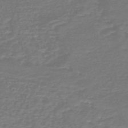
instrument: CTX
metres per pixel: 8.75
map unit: HNb
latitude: -47.3320
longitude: 53.1620
